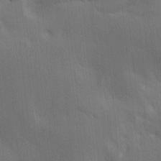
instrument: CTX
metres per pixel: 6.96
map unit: Ave
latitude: 16.8191
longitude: -138.9892
